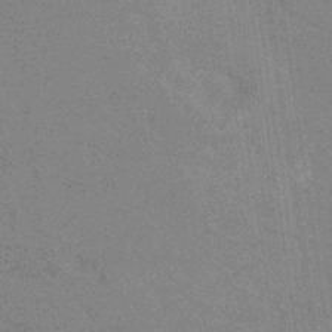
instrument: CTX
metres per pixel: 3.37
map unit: eHb
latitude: -37.3320
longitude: 76.3117
